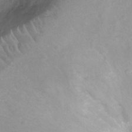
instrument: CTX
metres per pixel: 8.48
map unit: Ht
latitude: -8.8786
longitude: -20.1389
